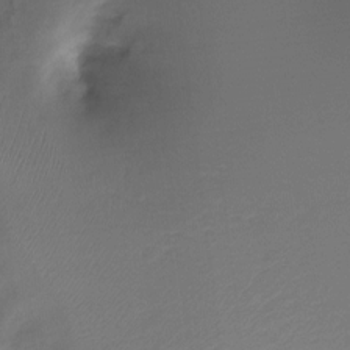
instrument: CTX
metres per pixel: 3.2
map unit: Ht
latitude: -16.1984
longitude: -45.5182
